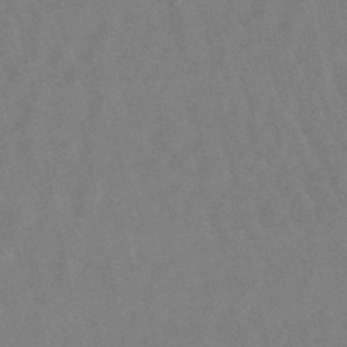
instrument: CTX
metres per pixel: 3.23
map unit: lHb
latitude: -49.7667
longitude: 70.8408
